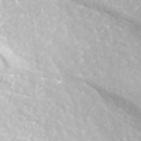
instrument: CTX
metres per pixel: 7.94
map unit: ANa
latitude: 40.2144
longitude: 24.5007
